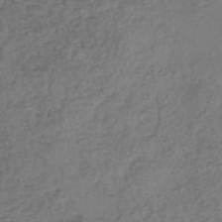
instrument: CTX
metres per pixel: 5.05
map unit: eHb
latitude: -35.3321
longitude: 81.1998
